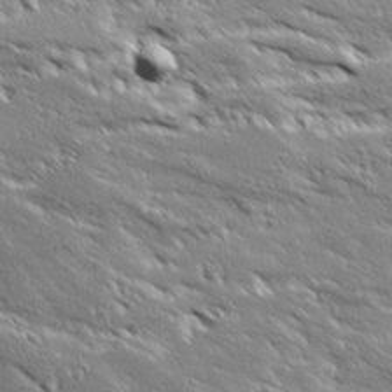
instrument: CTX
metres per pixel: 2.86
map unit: Ave
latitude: 18.8947
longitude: -137.1026
